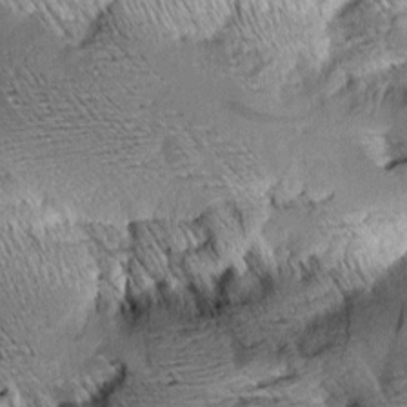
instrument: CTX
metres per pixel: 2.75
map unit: Aa
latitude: 9.4993
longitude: -142.7624
